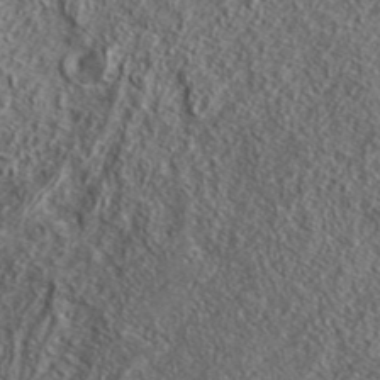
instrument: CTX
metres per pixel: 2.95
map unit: lHvf
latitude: 42.4412
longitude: -88.7813
